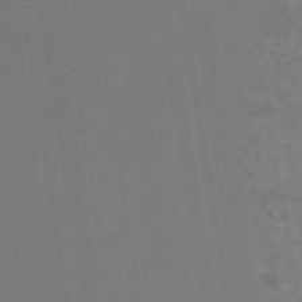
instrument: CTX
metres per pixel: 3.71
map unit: ANa
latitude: 43.2726
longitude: 28.2362
